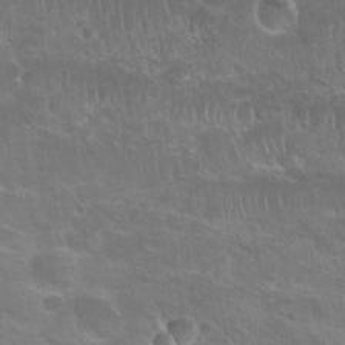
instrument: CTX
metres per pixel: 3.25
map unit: Nhu
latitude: 24.8380
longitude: -50.9135
